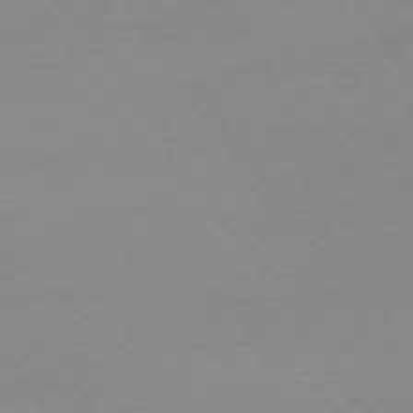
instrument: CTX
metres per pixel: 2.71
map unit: Ap
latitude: -74.0094
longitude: -71.7072
